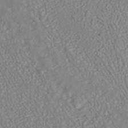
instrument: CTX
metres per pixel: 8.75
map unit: ANa
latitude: 40.5923
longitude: 23.2943
